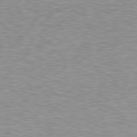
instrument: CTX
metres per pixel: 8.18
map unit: Hpe
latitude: 78.5546
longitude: -166.5923
